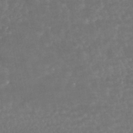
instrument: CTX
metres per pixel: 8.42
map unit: HNhu
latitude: -45.8989
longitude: 97.8989
